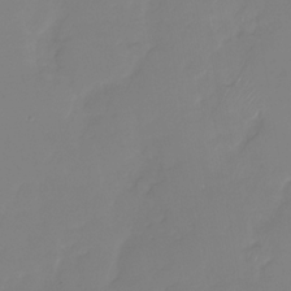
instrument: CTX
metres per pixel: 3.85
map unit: Nhu
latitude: -29.2187
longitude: -63.8017
